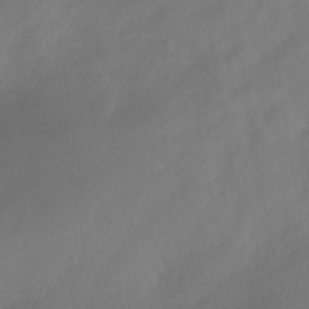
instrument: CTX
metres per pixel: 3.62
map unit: ANa
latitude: -37.8989
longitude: 98.1417
